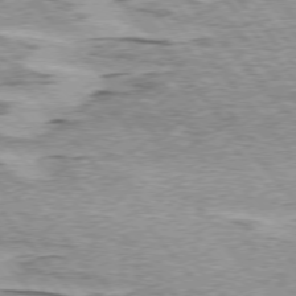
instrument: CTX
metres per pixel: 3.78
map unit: lApd
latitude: 75.0081
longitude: -77.3103
